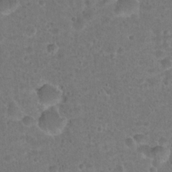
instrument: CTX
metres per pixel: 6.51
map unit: Hto
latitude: 22.1200
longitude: -48.2334
